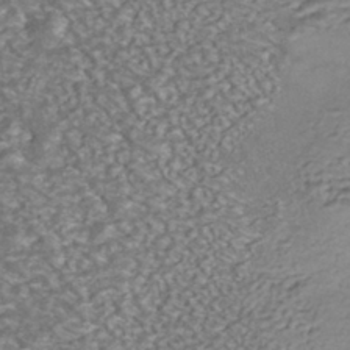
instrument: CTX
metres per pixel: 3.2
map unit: ANa
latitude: -42.4251
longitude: 108.5385
